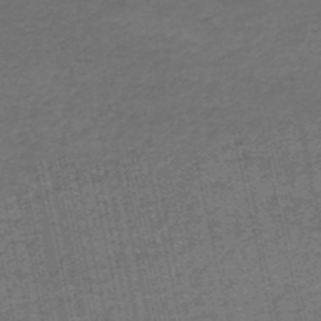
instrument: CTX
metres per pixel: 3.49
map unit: HNb
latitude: -52.7274
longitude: -51.4993
